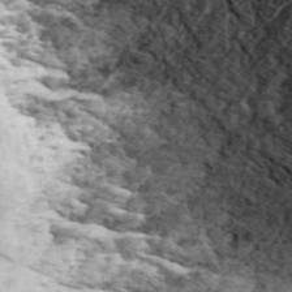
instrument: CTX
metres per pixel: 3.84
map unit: ANa
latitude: 49.5371
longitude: -81.6505
